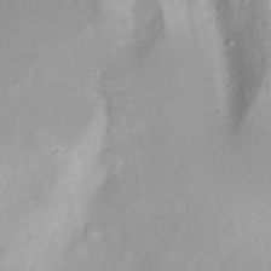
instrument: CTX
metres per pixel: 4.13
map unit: Nhu
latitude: -8.3495
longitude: -72.6490
